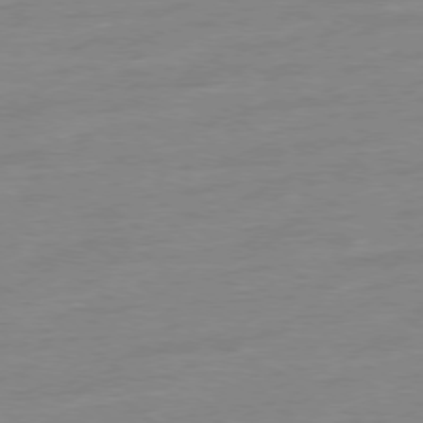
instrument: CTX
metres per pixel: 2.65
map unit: Ap
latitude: -78.4629
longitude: -98.2900
